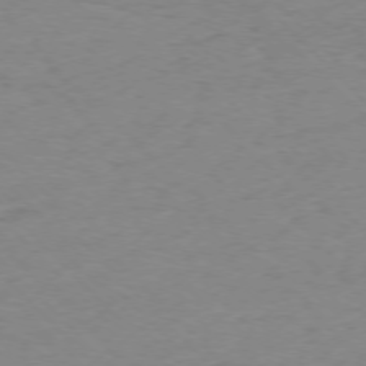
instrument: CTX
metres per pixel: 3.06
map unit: Ap
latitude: -76.7274
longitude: -70.8380
